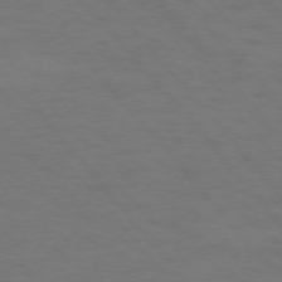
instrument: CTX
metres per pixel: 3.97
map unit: Ap
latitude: -76.3873
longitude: -62.1011
